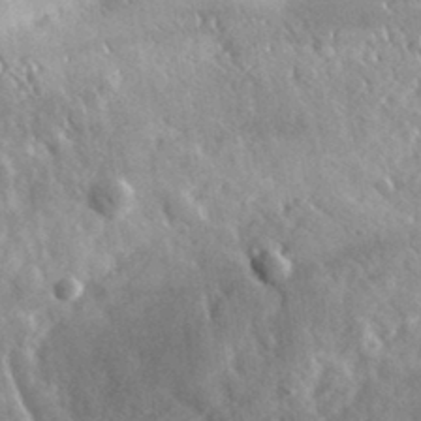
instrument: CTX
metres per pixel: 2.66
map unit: lHvf
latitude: 34.8569
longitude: -88.6113
